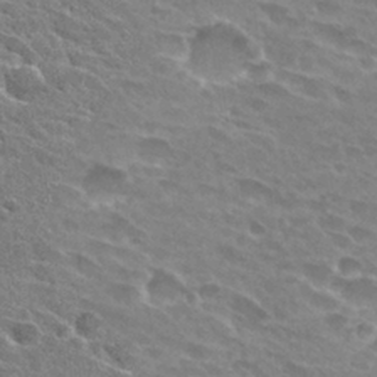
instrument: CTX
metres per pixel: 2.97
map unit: Hto
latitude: 28.7435
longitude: -42.6868
